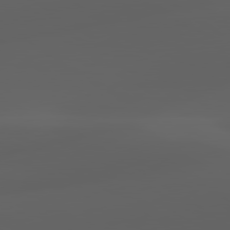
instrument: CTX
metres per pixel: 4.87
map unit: lApd
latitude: 80.0822
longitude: -92.5168
